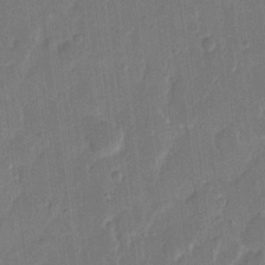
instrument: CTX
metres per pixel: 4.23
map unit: eHh
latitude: 9.9906
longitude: -68.5546
